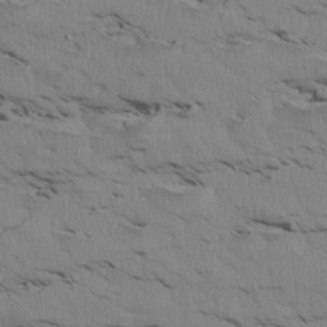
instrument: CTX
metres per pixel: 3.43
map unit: Htu
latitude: 3.8205
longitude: 152.2361
